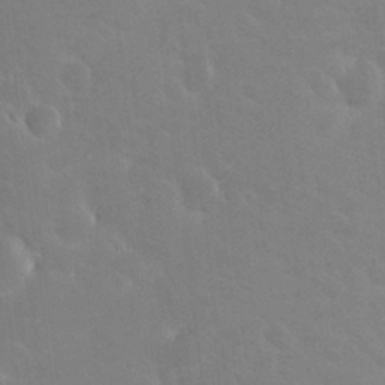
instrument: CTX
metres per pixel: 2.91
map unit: HNhu
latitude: 6.6490
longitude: 13.1431
